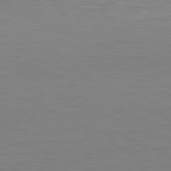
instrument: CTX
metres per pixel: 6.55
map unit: Hpe
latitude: -81.5966
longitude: 9.1431
